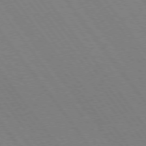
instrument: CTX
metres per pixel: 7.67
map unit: Hpe
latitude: 74.7624
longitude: -137.7639
